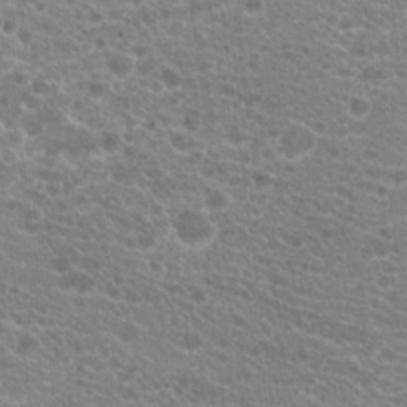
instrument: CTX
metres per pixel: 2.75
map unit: Hto
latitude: 20.4412
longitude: -39.6694
